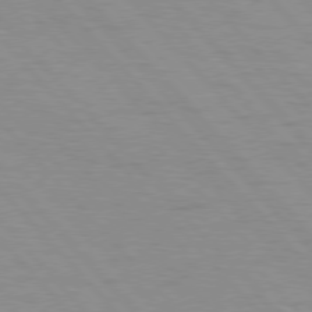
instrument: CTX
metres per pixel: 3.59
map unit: Hpe
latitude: 76.6868
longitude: -153.9339
